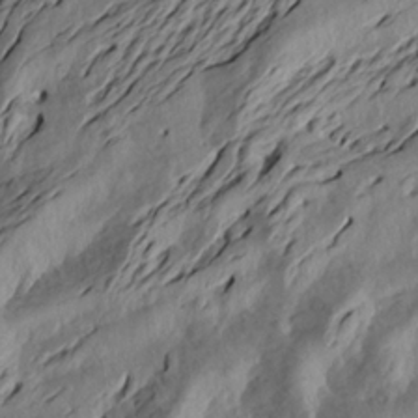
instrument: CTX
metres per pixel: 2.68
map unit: Aa
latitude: 18.6301
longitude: -144.6112
